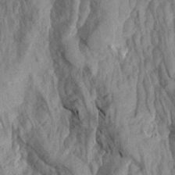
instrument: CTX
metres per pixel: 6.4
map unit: Aa
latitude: 19.2348
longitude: -145.9150
